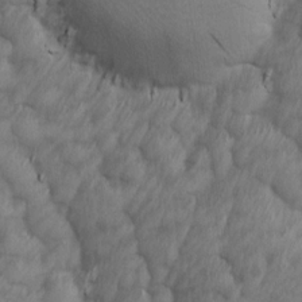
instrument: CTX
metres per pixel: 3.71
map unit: Ave
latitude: 13.4049
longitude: -105.9717
